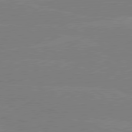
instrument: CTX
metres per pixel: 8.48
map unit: lApd
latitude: 80.3089
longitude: -127.5749
